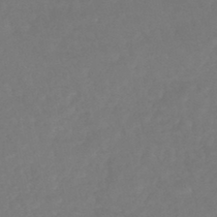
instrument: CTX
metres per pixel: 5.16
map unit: HNhu
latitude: -45.8422
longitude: 98.6518
